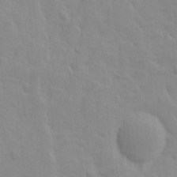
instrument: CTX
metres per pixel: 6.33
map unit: Ave
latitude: 9.9906
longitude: -104.2901
